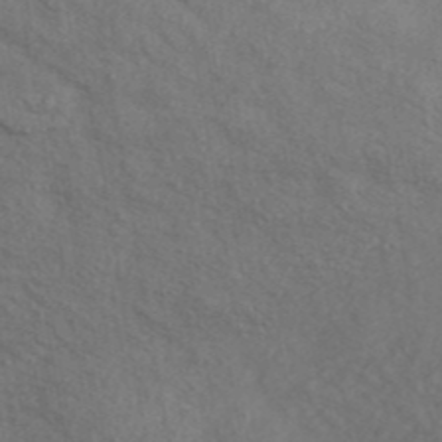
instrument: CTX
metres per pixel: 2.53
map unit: ANa
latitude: 42.6680
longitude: 52.6896
